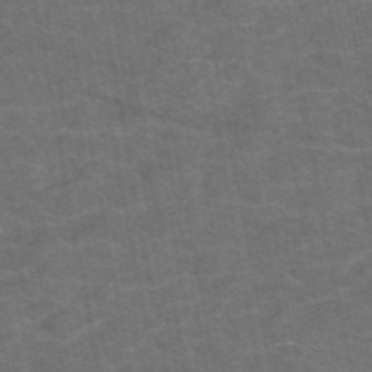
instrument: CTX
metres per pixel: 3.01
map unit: eAb
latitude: 47.7450
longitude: 105.3887
